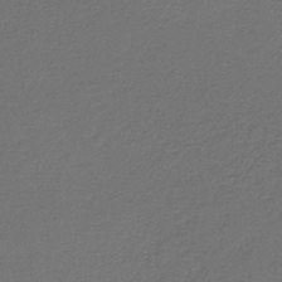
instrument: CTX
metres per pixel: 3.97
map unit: lHb
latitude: -43.4454
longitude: 60.3117
